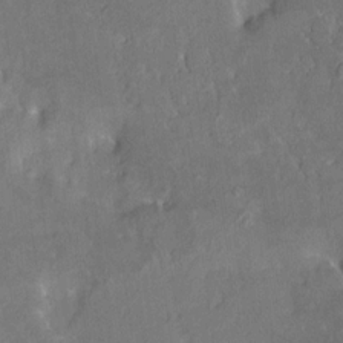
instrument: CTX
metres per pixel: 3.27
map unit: HNhu
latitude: 6.3656
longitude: 3.1431
